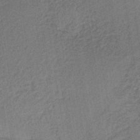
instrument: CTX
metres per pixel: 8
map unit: lHb
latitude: -34.6896
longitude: 62.7085
